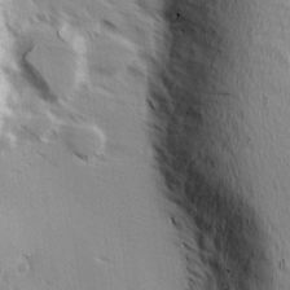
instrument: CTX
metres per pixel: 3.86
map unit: Ave
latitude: 8.5168
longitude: -105.5749
